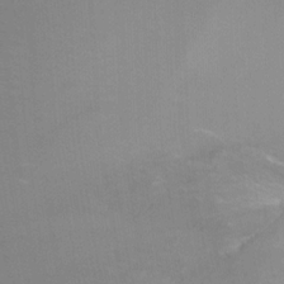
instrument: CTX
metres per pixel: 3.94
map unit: Ht
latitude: -3.1998
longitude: -27.1592
